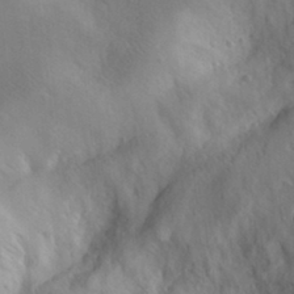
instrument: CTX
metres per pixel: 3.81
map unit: Aa
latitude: 30.4601
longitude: -141.5560
